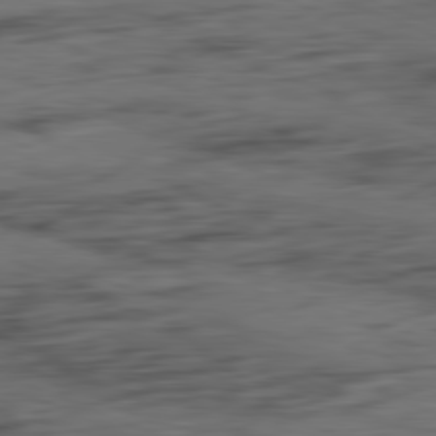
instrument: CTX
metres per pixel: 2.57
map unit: Ap
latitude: -81.5588
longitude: -80.7435
